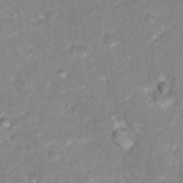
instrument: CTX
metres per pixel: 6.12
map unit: Nhu
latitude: 18.0255
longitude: -32.0633
